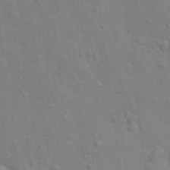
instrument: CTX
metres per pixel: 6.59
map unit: Nhu
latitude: 14.1011
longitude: -30.3657
